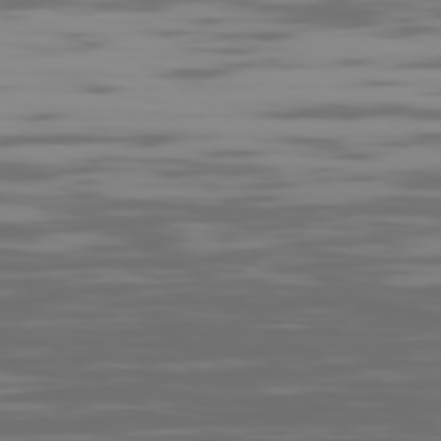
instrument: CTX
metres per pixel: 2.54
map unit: Ap
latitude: -79.4454
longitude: -103.4048
